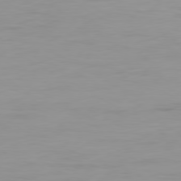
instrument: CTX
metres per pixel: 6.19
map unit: Ap
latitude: -79.6721
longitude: -76.7813
